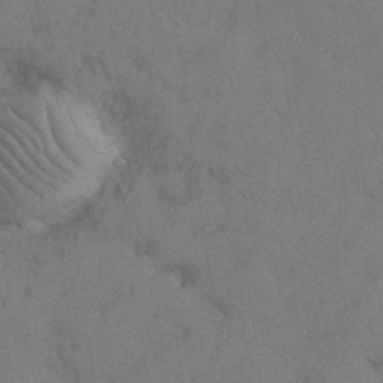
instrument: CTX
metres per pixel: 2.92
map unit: Nhu
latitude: 28.6679
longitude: -71.0080
